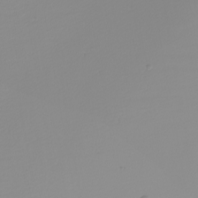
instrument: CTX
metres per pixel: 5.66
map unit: Nhu
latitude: -6.3117
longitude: -93.6694
